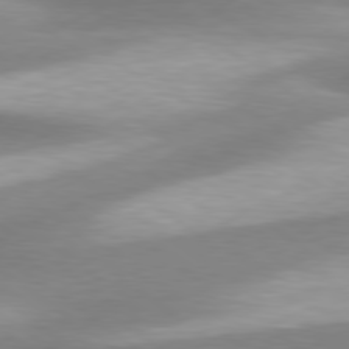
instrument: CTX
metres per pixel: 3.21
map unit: Hpe
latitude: 79.1403
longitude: -129.8583
